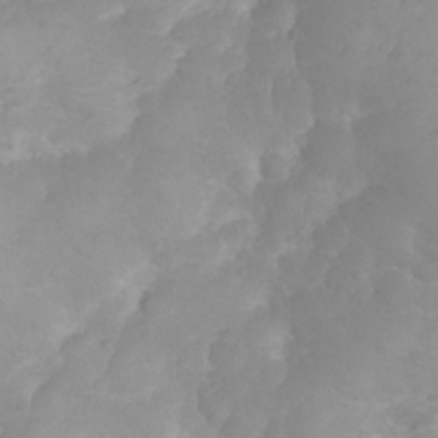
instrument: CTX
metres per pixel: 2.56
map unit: eHh
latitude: 31.2915
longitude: -65.4237
